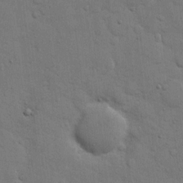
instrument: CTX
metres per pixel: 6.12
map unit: eHh
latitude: 11.5560
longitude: -67.2348
